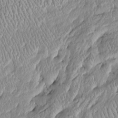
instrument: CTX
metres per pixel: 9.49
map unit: Htu
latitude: -6.1039
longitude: 157.9367
